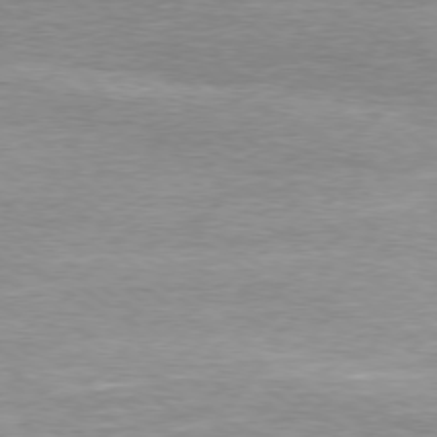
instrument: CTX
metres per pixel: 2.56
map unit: Ap
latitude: -79.0486
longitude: -82.1577
